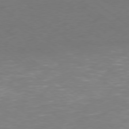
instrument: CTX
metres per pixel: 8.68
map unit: Ap
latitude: -78.9730
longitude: -67.2348
